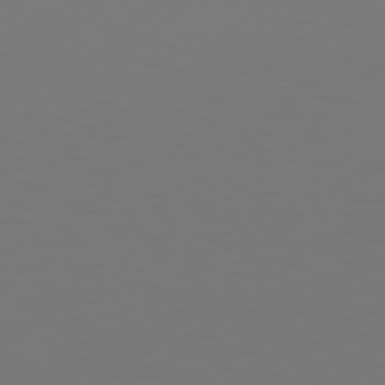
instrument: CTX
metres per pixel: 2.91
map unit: Hpe
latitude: 77.0458
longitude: -131.5183
